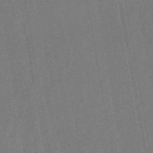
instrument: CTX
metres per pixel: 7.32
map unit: lHb
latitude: -49.2943
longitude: 73.2754
